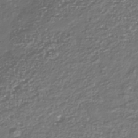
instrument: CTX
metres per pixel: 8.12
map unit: Nhu
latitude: -39.6533
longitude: -81.5371
